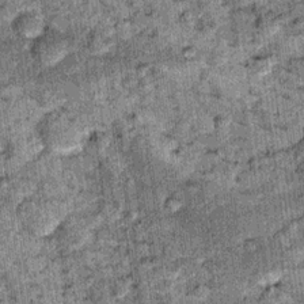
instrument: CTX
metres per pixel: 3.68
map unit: Nhu
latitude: 15.5183
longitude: -32.1010
